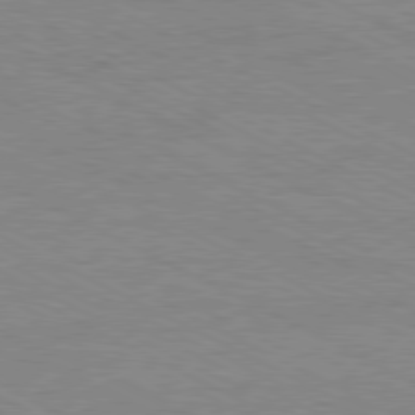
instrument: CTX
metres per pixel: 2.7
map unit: Ap
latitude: -81.2376
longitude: -86.4601
